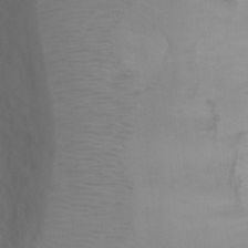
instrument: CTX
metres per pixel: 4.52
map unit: Ht
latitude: 1.0080
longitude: -35.8772
